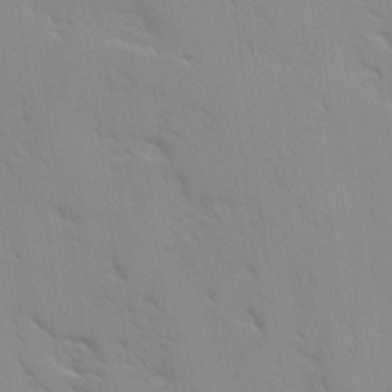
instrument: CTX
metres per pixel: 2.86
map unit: Ave
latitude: 8.8380
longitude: -103.7449
